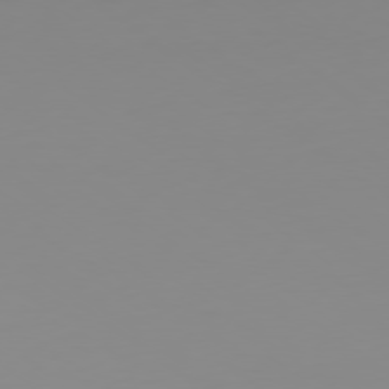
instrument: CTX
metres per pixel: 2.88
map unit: Ap
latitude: -79.0864
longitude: -95.0081
